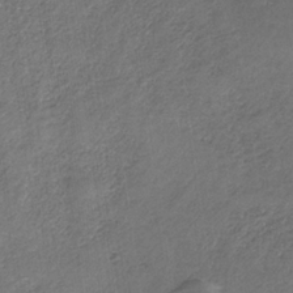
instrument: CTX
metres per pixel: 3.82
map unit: HNb
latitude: -32.8219
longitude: 59.5966
